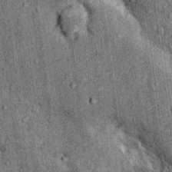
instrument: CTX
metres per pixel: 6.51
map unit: Nhu
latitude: 15.9339
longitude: -32.3467
